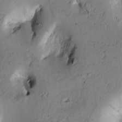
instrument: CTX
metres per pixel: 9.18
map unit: Htu
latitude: -3.1620
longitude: 169.7099
